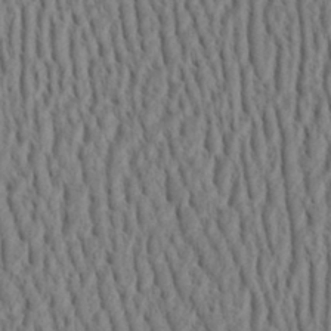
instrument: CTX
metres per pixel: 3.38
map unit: Aa
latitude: 31.2159
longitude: -142.4223
